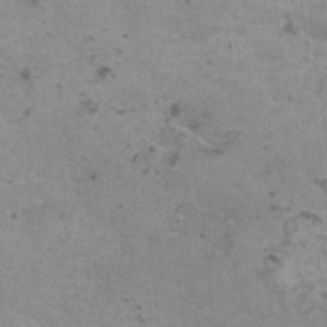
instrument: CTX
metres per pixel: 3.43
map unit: HNhu
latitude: 1.5182
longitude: 2.8408
